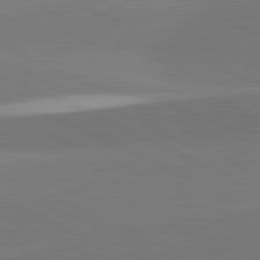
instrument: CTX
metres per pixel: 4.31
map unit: lApd
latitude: 81.8961
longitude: 151.5210
